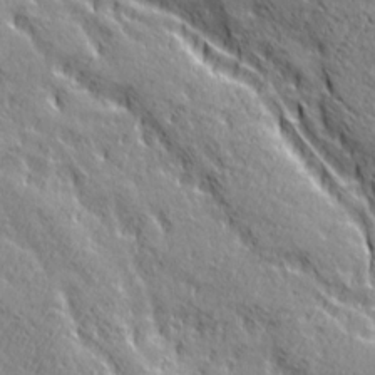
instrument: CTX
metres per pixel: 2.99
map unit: Ave
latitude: 20.9514
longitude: -135.6127
